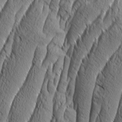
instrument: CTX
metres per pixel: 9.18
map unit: Aa
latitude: 8.1200
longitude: -129.9339
